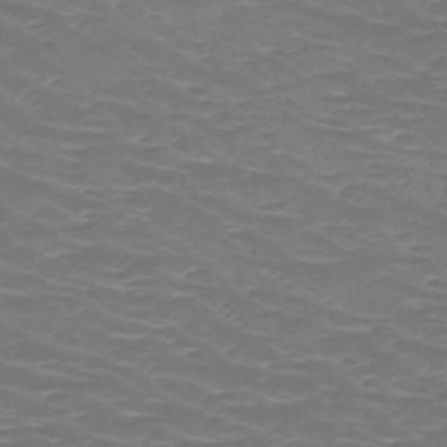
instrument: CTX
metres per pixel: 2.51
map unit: HNb
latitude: -48.8030
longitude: -46.7624
